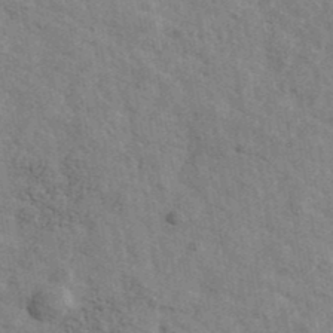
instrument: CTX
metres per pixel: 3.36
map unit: Ave
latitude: 41.9906
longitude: -109.5182
